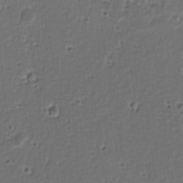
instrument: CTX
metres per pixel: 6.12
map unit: lAvf
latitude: -9.7666
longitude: -119.9339
